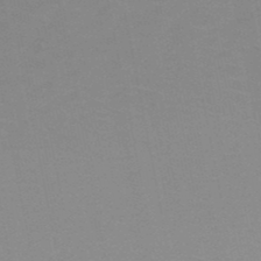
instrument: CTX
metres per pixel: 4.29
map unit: HNb
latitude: -49.1620
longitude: -48.3845
